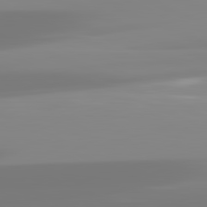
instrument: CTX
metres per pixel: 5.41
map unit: lApd
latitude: 81.9150
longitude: -149.5749
